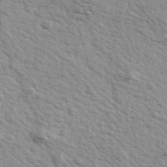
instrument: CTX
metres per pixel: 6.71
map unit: Ave
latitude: 39.4993
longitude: -109.6693
